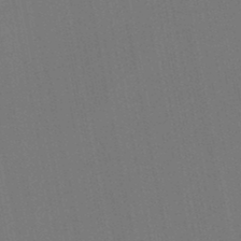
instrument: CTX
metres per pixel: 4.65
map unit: lHb
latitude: -47.5588
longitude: 72.0661
